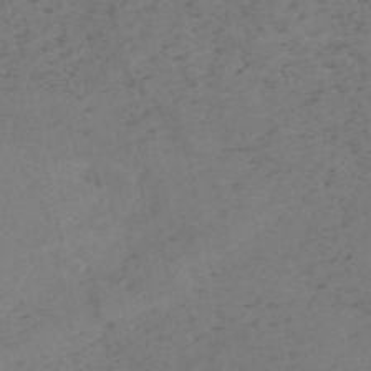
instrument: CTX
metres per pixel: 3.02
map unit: HNb
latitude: -54.8975
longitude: -47.6505
